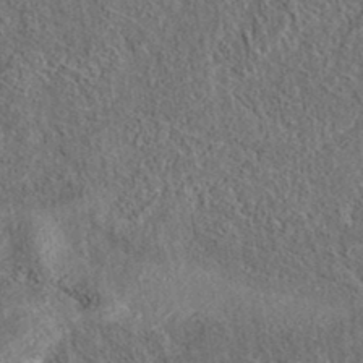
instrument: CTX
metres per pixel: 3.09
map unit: eAb
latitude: 36.8191
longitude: 112.0850
